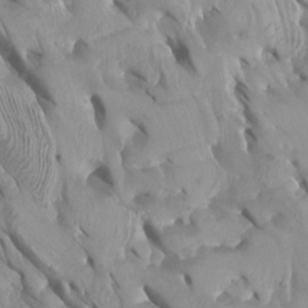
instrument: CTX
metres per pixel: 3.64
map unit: Htu
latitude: -6.0850
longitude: -77.0458
